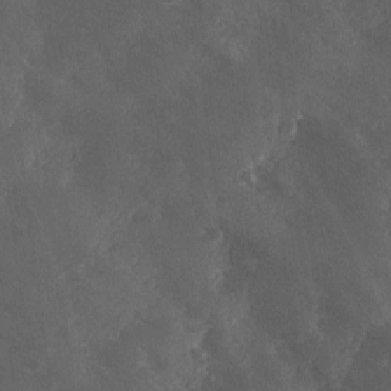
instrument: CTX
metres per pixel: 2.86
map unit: Ave
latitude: 0.7246
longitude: -111.6316
